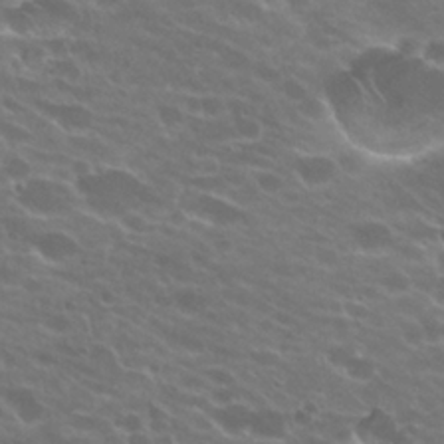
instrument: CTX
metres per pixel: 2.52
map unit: Hto
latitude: 24.5545
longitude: -37.0459
